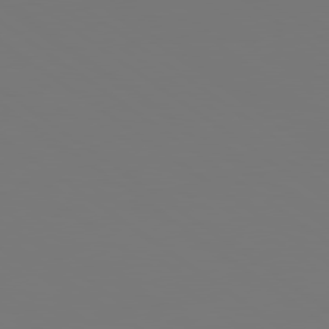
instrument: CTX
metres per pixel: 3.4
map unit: lApd
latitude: 79.0837
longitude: -175.9150
